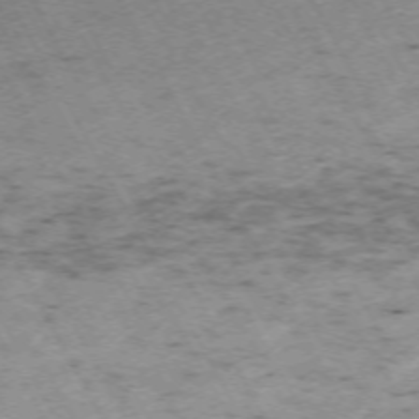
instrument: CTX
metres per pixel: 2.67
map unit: Hpe
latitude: -70.8030
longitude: 12.9353
